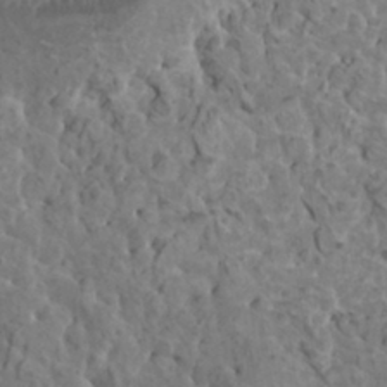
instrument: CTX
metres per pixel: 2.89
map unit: HNhu
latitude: 5.8394
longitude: -0.6868
